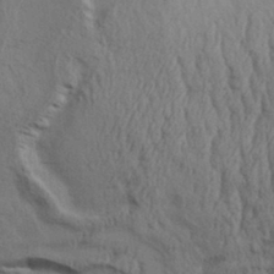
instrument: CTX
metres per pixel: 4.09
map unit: Aa
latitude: 33.0081
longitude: -136.1011
